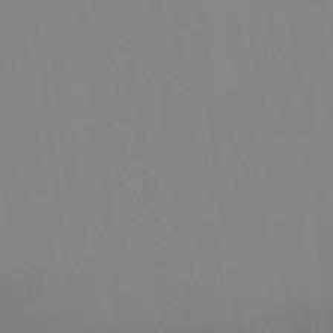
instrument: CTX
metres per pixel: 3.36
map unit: Ht
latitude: -14.2362
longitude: -53.6883
